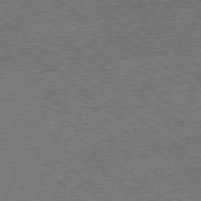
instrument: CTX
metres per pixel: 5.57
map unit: Ap
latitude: -79.3131
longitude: -52.8380
